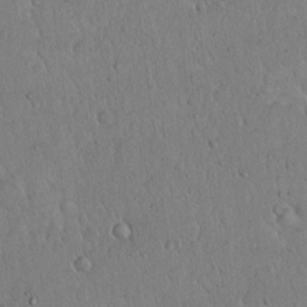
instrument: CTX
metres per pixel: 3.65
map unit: Hto
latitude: 14.7813
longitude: -56.9324
